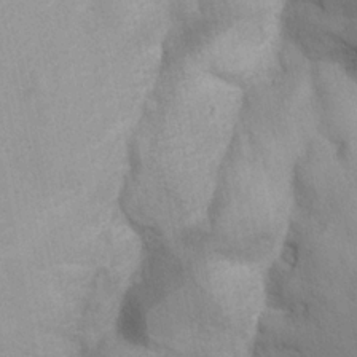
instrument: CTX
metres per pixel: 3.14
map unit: Ave
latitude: -11.1431
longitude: -120.8191
